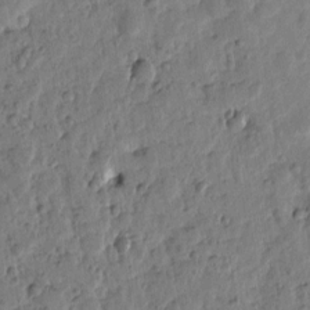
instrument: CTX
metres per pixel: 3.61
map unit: Htu
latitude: 2.3467
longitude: -178.3468
